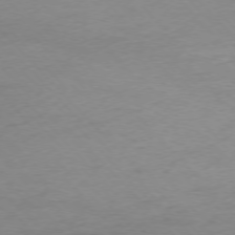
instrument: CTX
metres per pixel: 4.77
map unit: Ap
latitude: -76.2362
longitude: -71.4048
